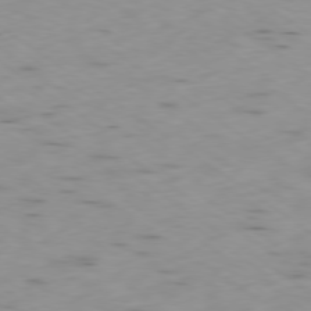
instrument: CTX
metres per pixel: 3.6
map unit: Ap
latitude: -79.2565
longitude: -72.6869
